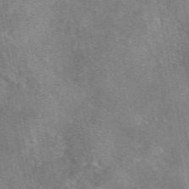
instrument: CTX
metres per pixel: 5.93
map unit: eAb
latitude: 47.0648
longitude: 103.3699
